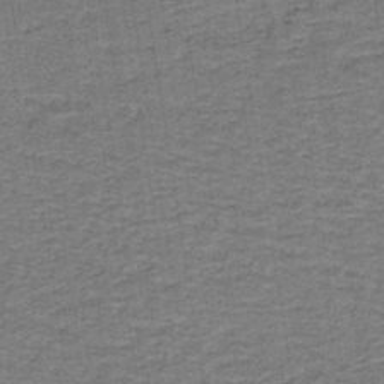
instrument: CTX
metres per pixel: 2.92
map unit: lHb
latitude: -40.4251
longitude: 55.3321
